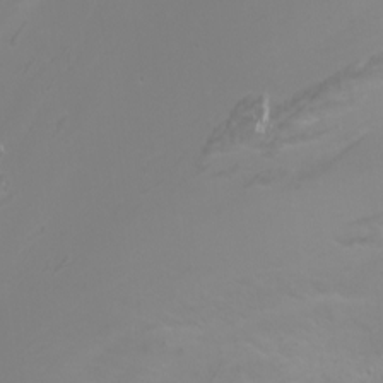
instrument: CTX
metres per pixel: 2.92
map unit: Nhu
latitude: -5.1809
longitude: -73.3482
